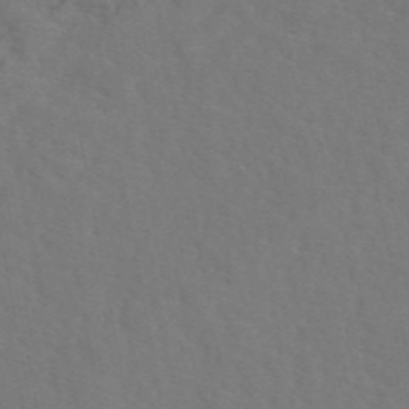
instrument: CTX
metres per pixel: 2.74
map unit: eAb
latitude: 46.3468
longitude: 112.6519
